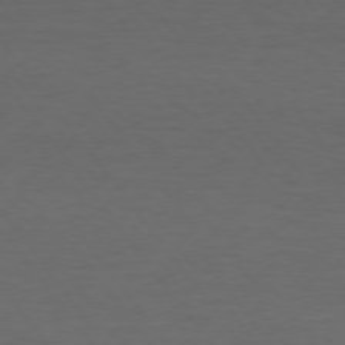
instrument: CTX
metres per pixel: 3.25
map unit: Hpe
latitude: 74.6113
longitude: -131.3482
